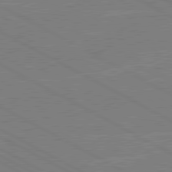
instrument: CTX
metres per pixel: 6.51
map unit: lApd
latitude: 80.5168
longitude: -127.1970
